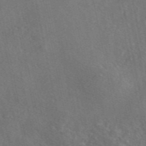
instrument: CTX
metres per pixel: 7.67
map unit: eAb
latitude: 46.5546
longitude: 111.5777
